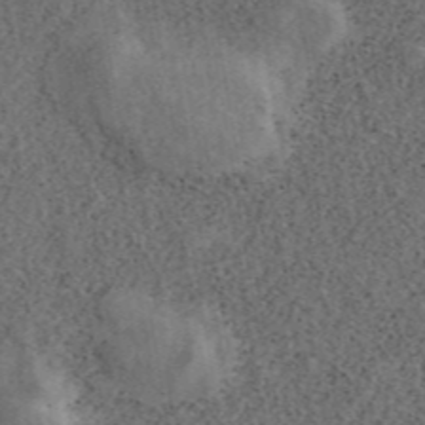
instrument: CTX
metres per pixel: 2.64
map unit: ANa
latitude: 45.0269
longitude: 45.8422
